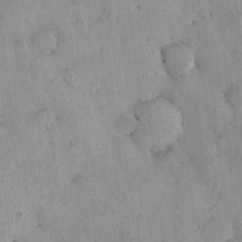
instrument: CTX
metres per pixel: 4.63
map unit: HNhu
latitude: 6.7246
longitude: 14.6519
